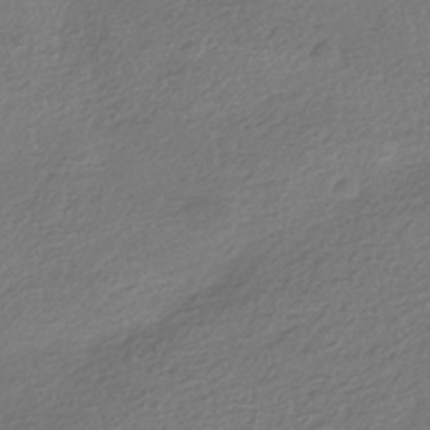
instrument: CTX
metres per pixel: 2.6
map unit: HNhu
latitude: -42.5195
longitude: 99.7477
